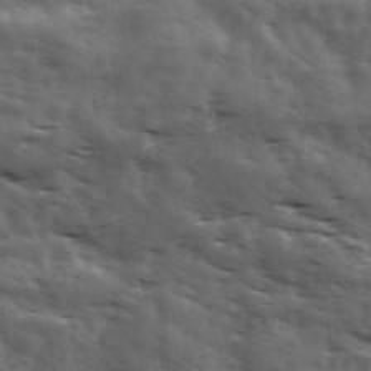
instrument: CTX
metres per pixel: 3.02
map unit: Ave
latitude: 18.2333
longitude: -132.0822
